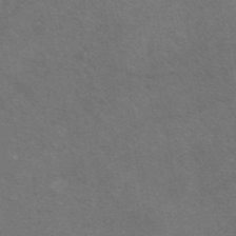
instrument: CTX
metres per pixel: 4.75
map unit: eAb
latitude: 47.8206
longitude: 113.5399
